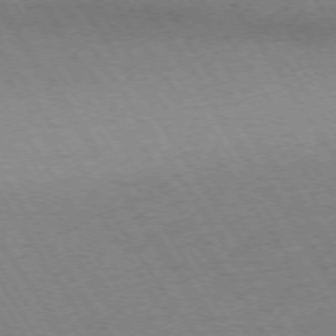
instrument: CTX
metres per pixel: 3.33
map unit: Ap
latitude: -73.8989
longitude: -71.6694
